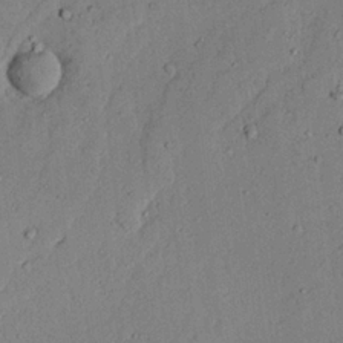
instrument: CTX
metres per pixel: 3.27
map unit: lAvf
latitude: 23.5371
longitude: -109.7827
